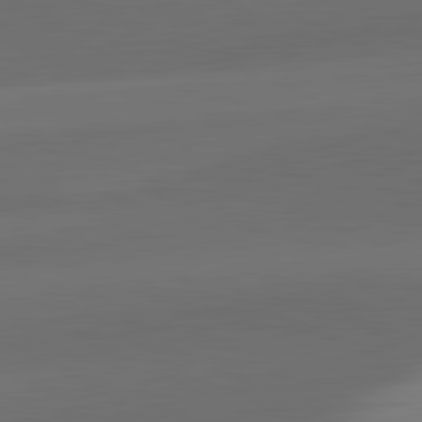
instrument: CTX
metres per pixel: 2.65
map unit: lApd
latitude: 81.5938
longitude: 130.7652
